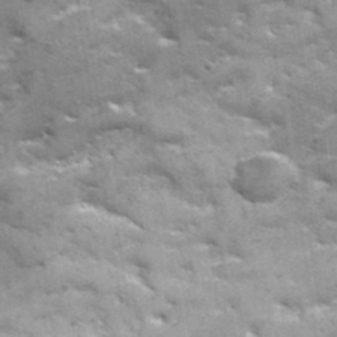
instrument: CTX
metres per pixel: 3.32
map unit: lHvf
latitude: 35.1025
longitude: -91.8016
